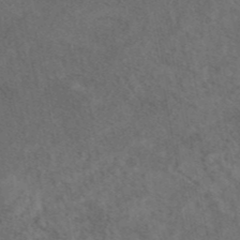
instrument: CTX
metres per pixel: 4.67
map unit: eAb
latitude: 43.9339
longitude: 109.5966
